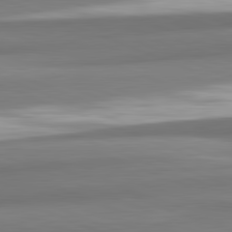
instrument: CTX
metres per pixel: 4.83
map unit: lApd
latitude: 82.3278
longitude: 178.2172
